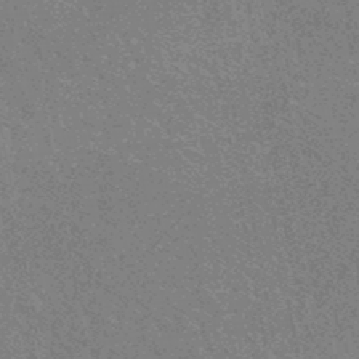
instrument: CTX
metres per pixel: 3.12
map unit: HNhu
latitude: -47.4454
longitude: 99.6344
